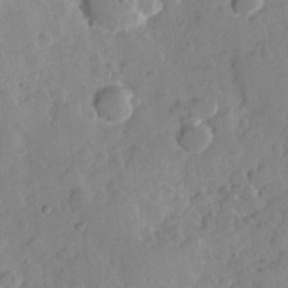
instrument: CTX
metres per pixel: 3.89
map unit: Hve
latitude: 24.1199
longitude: 149.1243
